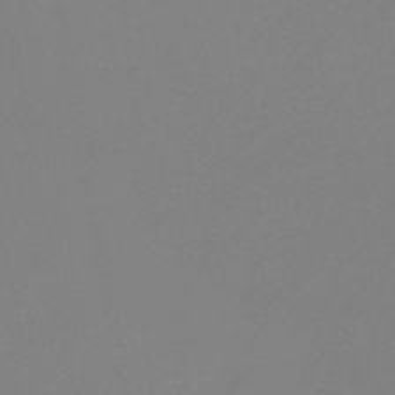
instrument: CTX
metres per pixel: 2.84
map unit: eHb
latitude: -44.8597
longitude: 88.2550
